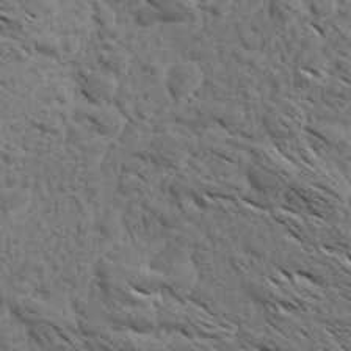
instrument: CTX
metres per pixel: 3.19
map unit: Aa
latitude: 26.8380
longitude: -143.1970
